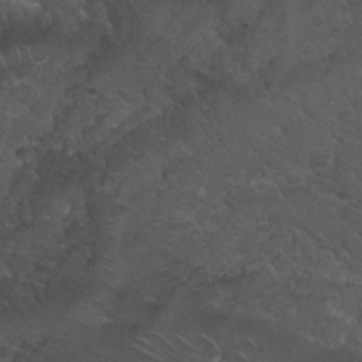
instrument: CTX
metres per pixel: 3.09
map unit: Nhu
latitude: 29.8394
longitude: -51.1214
